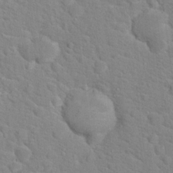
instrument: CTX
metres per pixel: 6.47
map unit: Hto
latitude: 17.8961
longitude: -34.8947
